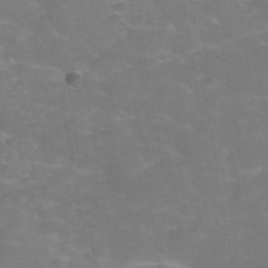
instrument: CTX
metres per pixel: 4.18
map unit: Hve
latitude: -30.8786
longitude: 95.1809
